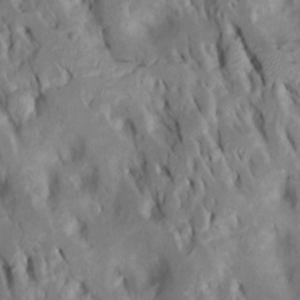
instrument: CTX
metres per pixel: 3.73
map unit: Htu
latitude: -8.0094
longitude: 145.3699
